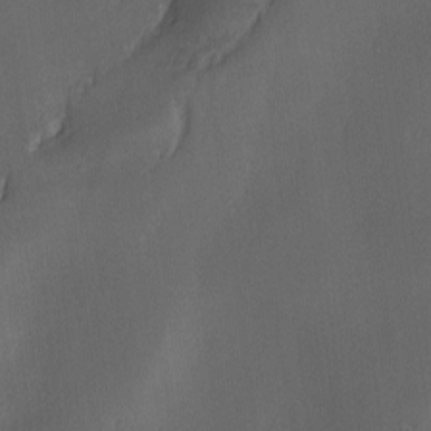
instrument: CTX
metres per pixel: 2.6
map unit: Ave
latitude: -6.9541
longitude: -122.1578
